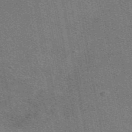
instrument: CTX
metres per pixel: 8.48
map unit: eAb
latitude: 48.4034
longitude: 114.9353
